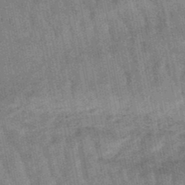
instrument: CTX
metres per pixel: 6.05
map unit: lHb
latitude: -47.6533
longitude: 77.8989
